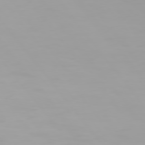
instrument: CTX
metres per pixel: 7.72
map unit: Hpe
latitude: 74.7813
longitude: -129.0836
